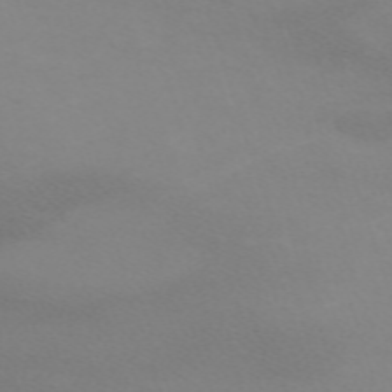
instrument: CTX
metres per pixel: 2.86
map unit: eHh
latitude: -62.7841
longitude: 48.6897
